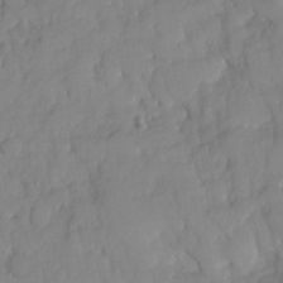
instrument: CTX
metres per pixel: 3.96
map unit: HNhu
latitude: -24.3873
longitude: 49.2754
